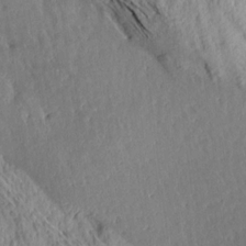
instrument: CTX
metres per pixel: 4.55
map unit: Aa
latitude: 14.4979
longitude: -147.1215
